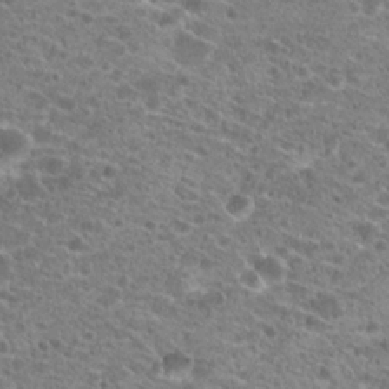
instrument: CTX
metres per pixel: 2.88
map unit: Hto
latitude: 21.4238
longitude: -41.6315
